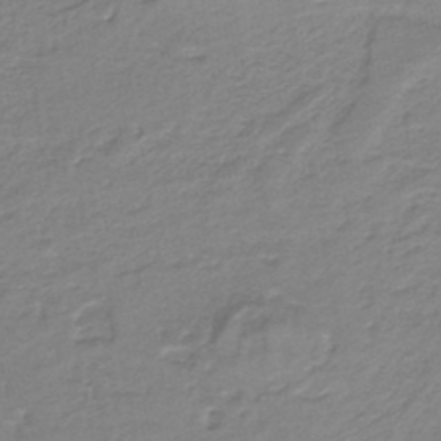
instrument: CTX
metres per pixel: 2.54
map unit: HNb
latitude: -36.0472
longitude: 58.6329
